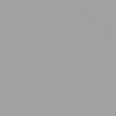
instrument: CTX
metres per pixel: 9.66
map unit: Hpe
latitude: 77.9150
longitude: -136.9703
